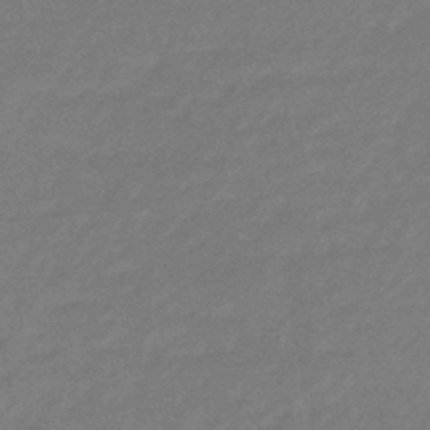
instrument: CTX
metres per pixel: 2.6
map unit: eHb
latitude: -46.3873
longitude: 82.3684
